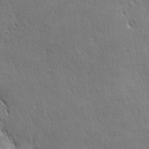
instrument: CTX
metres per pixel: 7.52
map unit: Ave
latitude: 22.4979
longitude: -135.8205
